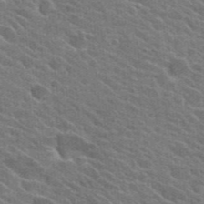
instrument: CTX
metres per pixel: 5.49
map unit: Hto
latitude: 25.0080
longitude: -36.7246
